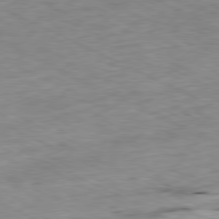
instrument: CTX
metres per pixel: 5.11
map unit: Ap
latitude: -80.8975
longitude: -87.7449
